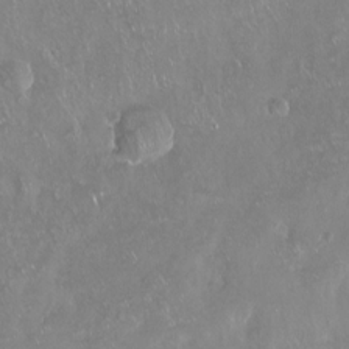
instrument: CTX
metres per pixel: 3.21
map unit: Hto
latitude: -13.7667
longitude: -42.6680
